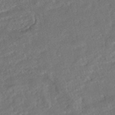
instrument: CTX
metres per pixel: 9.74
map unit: HNhu
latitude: -45.9745
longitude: 100.4440
